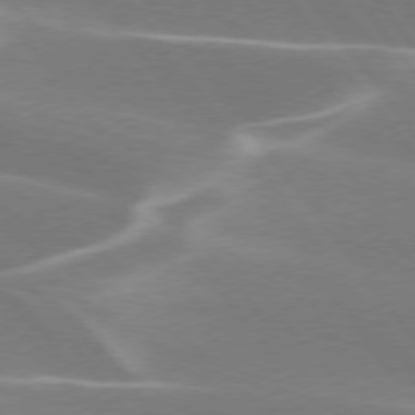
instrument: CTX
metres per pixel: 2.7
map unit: lApd
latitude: 75.7072
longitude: -62.1389
